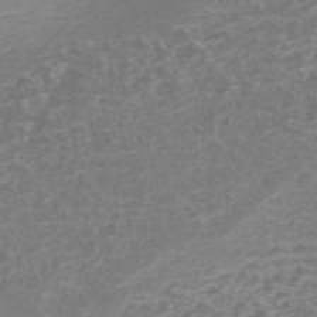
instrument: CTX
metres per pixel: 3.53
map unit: Nhe
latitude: -45.3699
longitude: 152.7652
